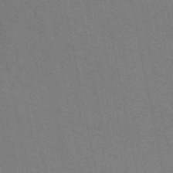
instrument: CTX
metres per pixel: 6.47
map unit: ANa
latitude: 49.4426
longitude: -75.8772
